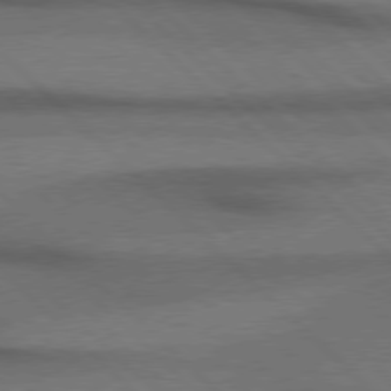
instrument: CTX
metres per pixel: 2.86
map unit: Hpe
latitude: 77.2726
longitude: -156.7624
